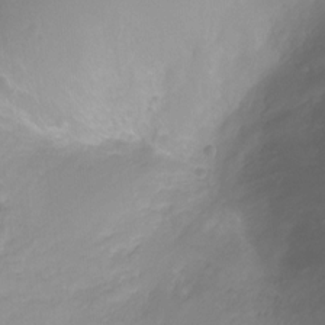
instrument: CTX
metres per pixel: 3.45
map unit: Nhu
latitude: -14.8408
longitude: -26.4979
